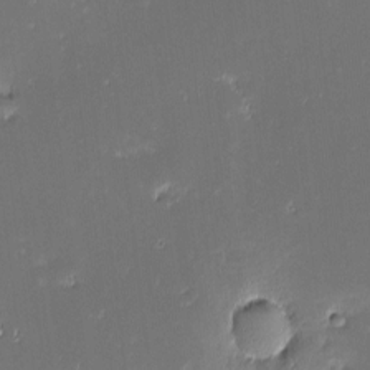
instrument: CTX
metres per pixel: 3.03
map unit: eHh
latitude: -2.6329
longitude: -85.8017
